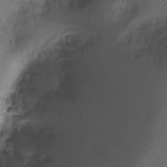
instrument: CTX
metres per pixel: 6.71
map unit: Ht
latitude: -9.7289
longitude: -20.3845
